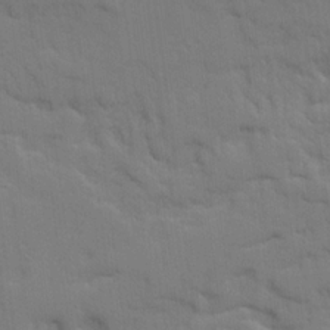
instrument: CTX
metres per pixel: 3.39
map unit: Ave
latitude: 19.9528
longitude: -129.2537
